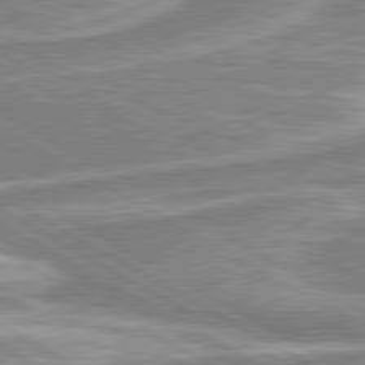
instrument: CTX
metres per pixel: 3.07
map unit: lApd
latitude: 80.1200
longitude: -178.7058
